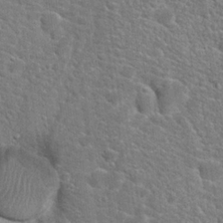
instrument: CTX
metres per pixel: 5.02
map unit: Hto
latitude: 19.2915
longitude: -37.3482
